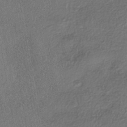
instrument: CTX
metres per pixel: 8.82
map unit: eHh
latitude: -41.9367
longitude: 121.0675
